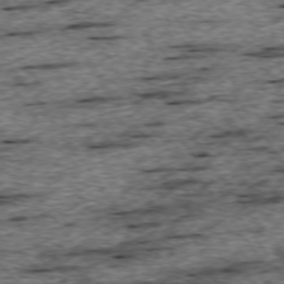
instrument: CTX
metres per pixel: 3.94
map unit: Ap
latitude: -74.7652
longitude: -87.9906
